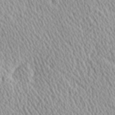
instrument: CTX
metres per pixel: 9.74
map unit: Hve
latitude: 1.4615
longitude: -124.4790
